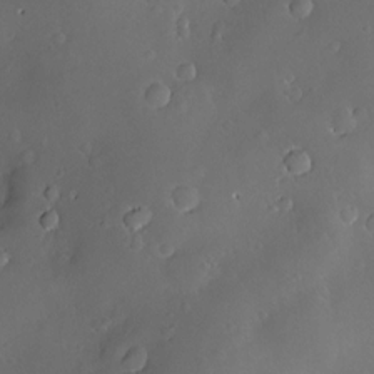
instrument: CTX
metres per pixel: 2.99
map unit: Hve
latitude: -10.3117
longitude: 174.8785
